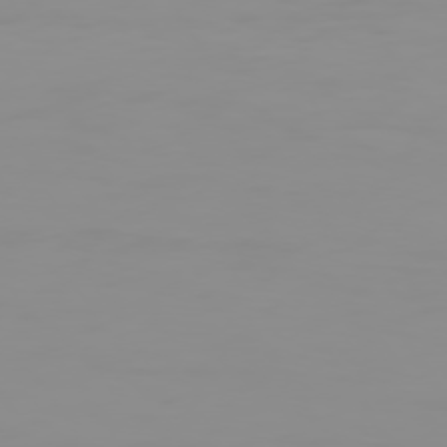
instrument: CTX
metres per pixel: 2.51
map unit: Hpe
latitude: 74.1389
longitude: -127.6127
